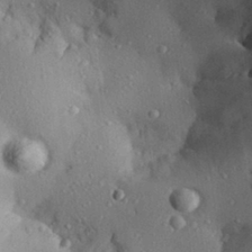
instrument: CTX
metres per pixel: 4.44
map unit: Aa
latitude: 29.7260
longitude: -133.7450
